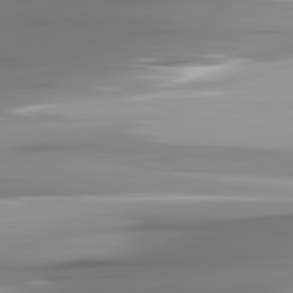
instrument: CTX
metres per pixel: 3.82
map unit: lApd
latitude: 81.8961
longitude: -142.4790
